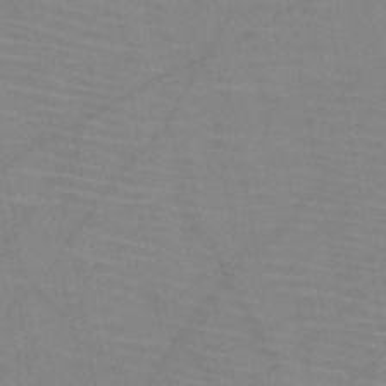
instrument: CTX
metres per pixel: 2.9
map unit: HNb
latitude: -45.7289
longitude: -40.8569
